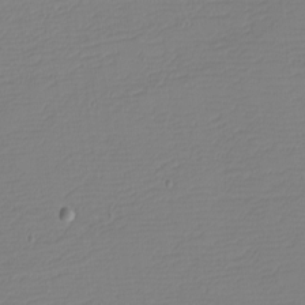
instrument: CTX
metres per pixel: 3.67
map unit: eHh
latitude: -4.1983
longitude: -81.4615
